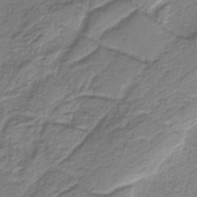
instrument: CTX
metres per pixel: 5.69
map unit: eAb
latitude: -37.5021
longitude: 52.7274
